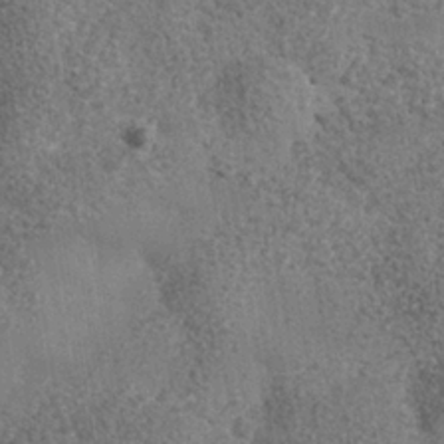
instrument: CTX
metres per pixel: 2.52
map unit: Nhe
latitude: -35.8233
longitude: -130.0822
